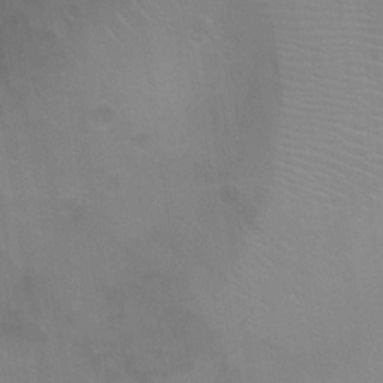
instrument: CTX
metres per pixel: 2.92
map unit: Ht
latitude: -3.7477
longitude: -17.4615
